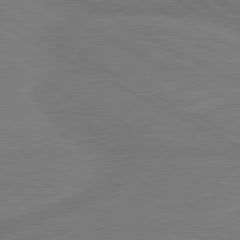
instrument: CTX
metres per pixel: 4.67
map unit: lApd
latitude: 80.4223
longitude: 128.1606
